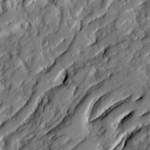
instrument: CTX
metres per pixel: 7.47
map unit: Ave
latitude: 19.9906
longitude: -129.6127
